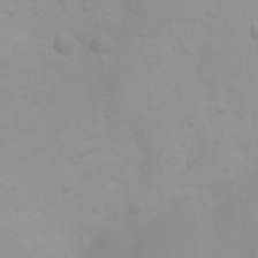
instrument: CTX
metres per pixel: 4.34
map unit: Ht
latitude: 3.7071
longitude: -23.0269
